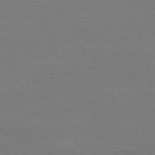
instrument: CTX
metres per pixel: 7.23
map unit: Ap
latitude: -76.3306
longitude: -76.1577
